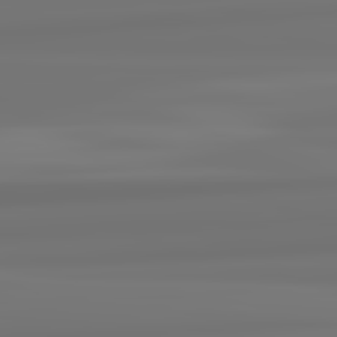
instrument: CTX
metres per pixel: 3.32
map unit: lApd
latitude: 82.4978
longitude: 171.8989
